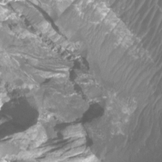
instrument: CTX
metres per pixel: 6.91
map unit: Htu
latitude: 3.7449
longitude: -21.0270
